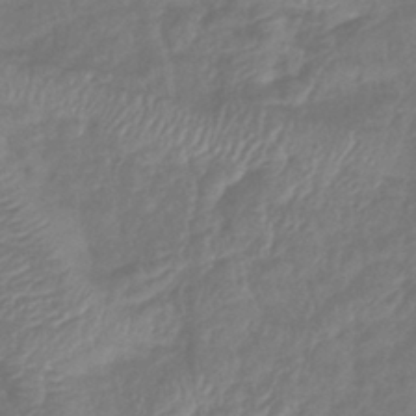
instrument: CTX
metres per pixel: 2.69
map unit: lHb
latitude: -41.8044
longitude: 81.5588
